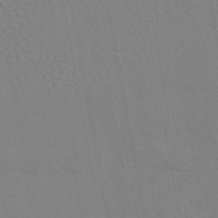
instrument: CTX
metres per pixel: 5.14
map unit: eAb
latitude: 45.3670
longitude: 112.8030
